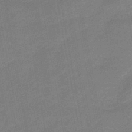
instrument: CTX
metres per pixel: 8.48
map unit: HNb
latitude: -45.5399
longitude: 52.3684
